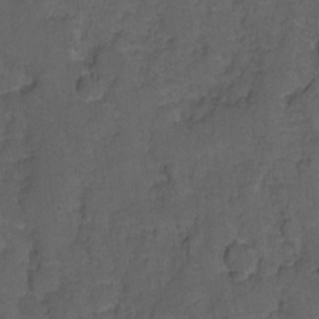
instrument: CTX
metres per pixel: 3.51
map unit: Hto
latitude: 4.9514
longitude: -31.6127
